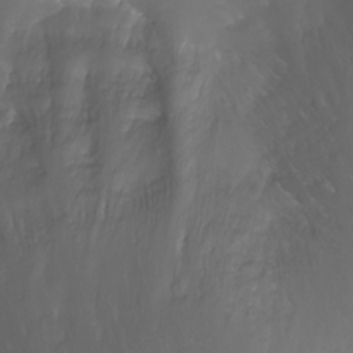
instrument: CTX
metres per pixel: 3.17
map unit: Nhu
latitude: -7.9178
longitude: -73.0270
